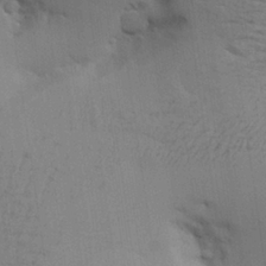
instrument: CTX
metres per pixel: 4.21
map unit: Aa
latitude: 26.6491
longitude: -129.8961
